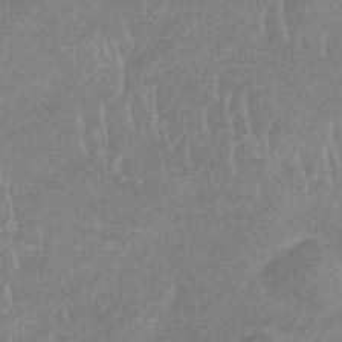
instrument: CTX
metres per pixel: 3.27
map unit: lHb
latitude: -33.7289
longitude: 69.0675
